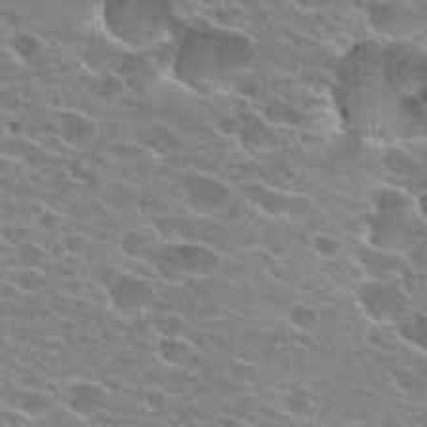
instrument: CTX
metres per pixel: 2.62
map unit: Hto
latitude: 24.4034
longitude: -42.5735
